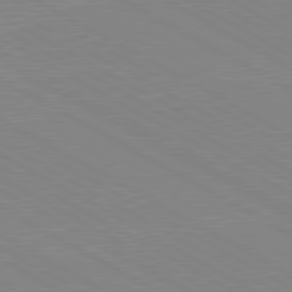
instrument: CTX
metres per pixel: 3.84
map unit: lApd
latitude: 80.6679
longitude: 151.4454
